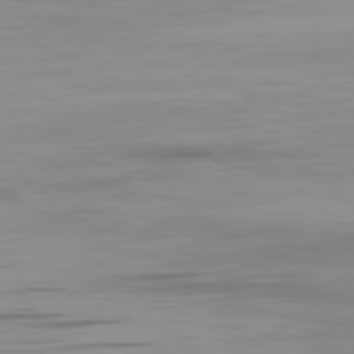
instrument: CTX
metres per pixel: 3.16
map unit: Ap
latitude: -79.2376
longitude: -71.5938
